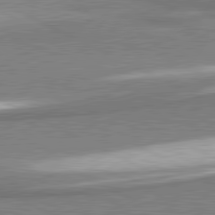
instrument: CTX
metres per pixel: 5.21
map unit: lApd
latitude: 81.4615
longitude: 168.0661
